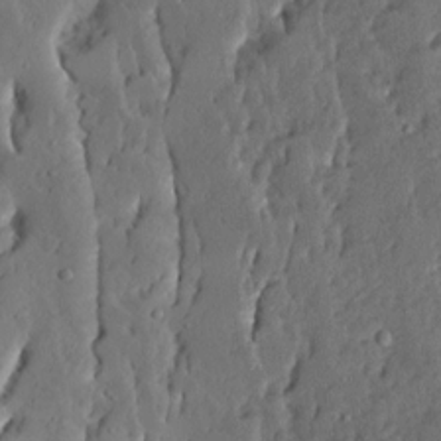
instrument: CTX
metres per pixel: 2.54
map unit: Ave
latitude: 13.5182
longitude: -134.8569
